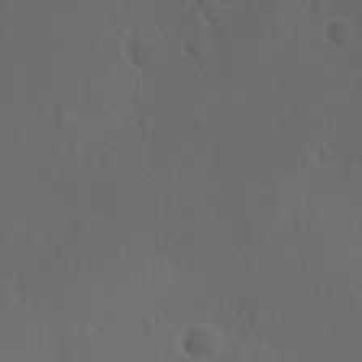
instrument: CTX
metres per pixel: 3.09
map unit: Ave
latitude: -8.8597
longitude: -121.5371
